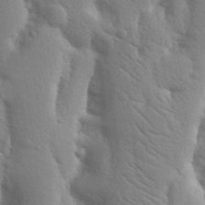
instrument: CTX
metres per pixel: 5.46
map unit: Nhu
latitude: 19.1025
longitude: -76.1389
